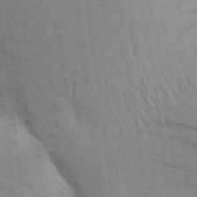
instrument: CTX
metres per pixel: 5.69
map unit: Aa
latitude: 25.3481
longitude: -148.4601
